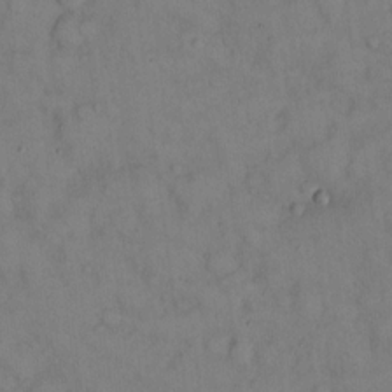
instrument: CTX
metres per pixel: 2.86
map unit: eHh
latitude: 14.1200
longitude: -62.2523
